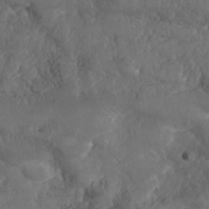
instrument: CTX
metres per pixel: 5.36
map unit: Nhe
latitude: -36.8597
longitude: 137.8800
